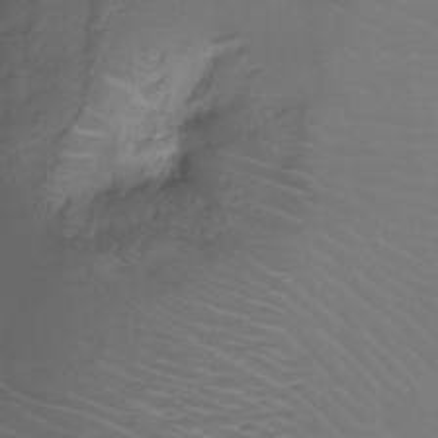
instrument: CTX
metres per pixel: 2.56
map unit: Ht
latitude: -7.4643
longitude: -20.2145
